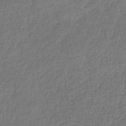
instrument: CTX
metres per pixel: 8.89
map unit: eHb
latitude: -31.0297
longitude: 73.2754
